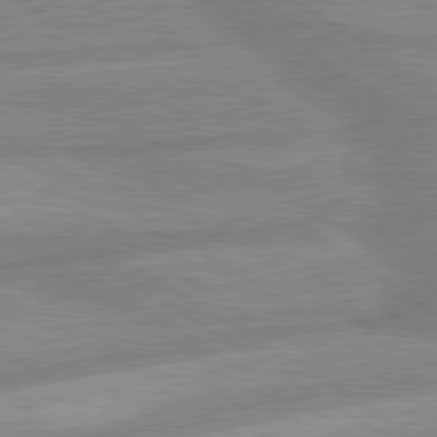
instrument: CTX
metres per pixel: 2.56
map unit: lApd
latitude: 80.0633
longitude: -170.0822
